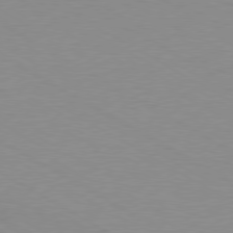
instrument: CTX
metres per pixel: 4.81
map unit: Ap
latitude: -80.3684
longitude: -51.9906
